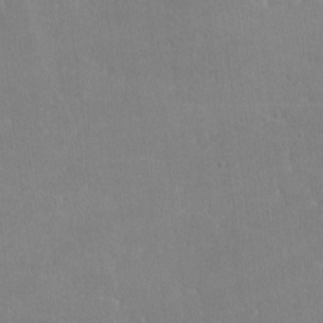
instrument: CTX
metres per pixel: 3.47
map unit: lHvf
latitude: -11.0298
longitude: -101.2159
